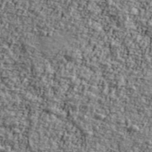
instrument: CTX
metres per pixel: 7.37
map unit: Ave
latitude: 42.5357
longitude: -111.2159
